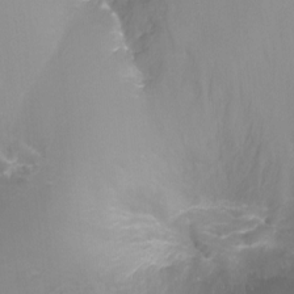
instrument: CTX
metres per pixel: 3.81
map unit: Nhu
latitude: -17.5399
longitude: -47.1026
